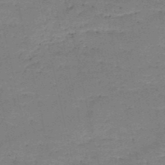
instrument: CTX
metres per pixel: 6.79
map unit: HNb
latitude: -49.8045
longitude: -41.2159
